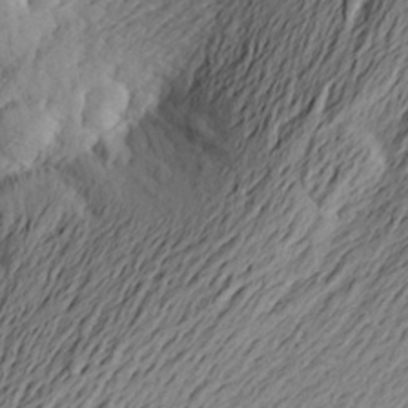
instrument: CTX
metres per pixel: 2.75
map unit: Aa
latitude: 23.8772
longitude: -149.5749
